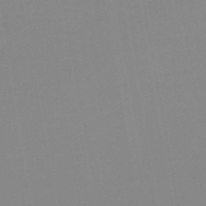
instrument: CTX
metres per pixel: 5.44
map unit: lHb
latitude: -44.8786
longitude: 77.4643
